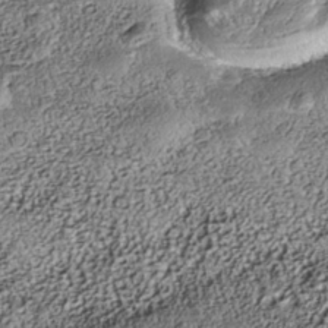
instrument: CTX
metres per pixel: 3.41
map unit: Nhe
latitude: -39.4266
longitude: -117.2348
